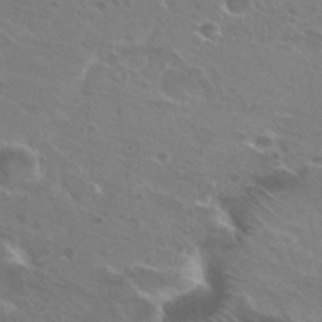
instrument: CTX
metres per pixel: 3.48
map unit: Hto
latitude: 26.7624
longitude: -39.7072
